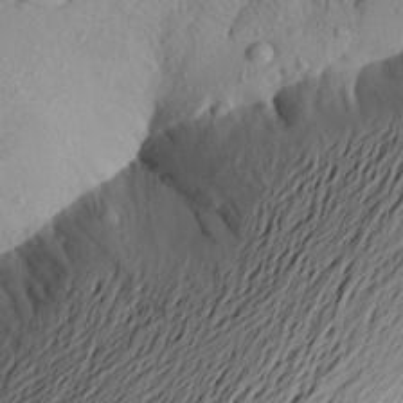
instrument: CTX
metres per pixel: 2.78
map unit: Aa
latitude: 22.2145
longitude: -148.9325
